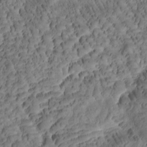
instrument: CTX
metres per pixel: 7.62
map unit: Htu
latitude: -1.6344
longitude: 171.3132
